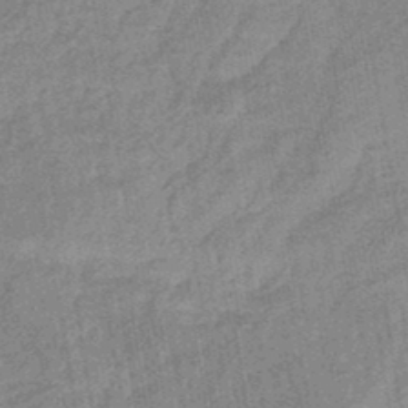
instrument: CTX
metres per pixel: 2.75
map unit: eHb
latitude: -46.0661
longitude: 85.4265
